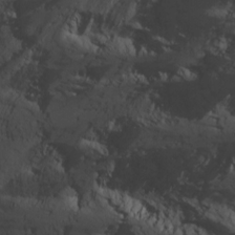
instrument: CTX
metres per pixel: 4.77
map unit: Nhu
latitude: -8.6707
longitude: -65.9150
